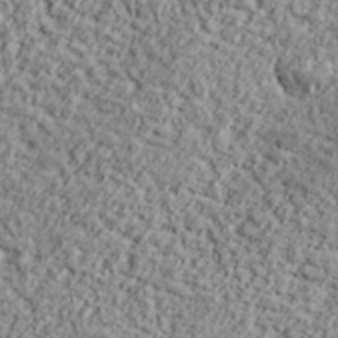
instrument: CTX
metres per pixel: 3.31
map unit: lHvf
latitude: 37.9339
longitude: -91.6883
